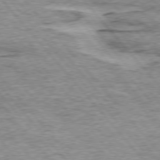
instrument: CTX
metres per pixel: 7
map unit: lApd
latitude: 75.4615
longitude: -77.4615
